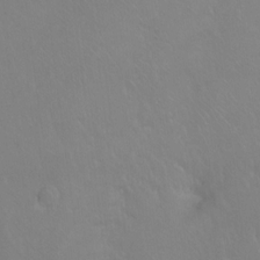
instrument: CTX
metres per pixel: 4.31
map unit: Ht
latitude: -7.8044
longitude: -37.2726
